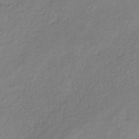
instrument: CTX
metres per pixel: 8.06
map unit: HNb
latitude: -34.5007
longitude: 56.1606
